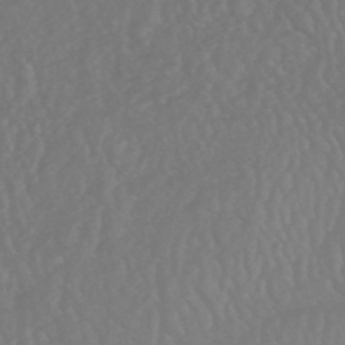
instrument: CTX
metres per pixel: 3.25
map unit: HNhu
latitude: -49.1431
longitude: 101.3131
